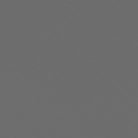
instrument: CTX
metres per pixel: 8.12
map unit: Hpe
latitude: 76.7057
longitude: -168.0822
